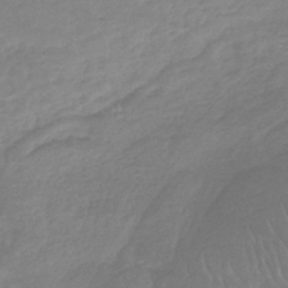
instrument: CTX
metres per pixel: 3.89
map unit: lHb
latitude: -41.0864
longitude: 68.4817
